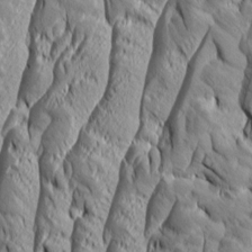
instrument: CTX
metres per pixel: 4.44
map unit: Aa
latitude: 7.1781
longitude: -129.2348
